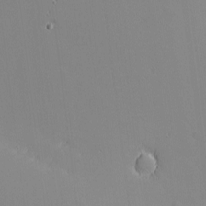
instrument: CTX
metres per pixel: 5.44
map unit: eHh
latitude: -2.7841
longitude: -80.7057
